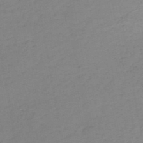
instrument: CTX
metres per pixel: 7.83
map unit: HNb
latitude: -50.9542
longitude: -52.8758
